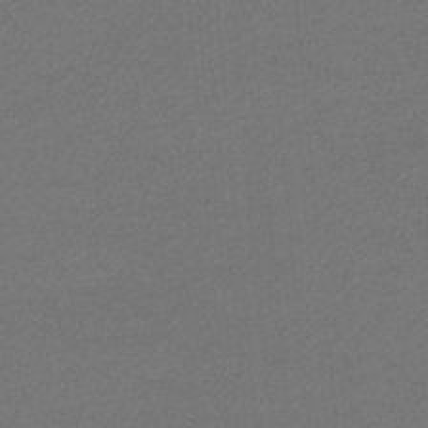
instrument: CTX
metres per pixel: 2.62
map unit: eHb
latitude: -32.7275
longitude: 69.7666
